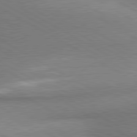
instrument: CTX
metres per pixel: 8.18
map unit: lApd
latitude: 80.4601
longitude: 166.2173
